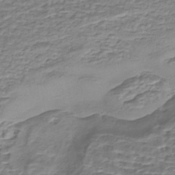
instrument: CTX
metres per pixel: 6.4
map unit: eHh
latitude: -43.6532
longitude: 120.1605
